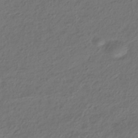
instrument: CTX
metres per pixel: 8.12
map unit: HNhu
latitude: -41.4832
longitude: 106.9731
